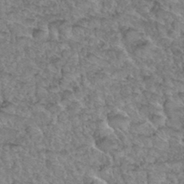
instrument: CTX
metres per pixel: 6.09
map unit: Hto
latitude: 35.5938
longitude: -47.7450
